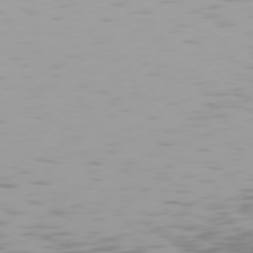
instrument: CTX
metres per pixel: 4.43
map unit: Hpe
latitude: 75.4615
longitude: -124.8380
